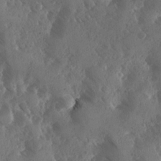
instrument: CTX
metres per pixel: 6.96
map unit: Ave
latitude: -10.3684
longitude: -118.5545
